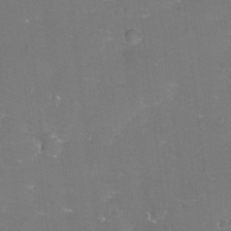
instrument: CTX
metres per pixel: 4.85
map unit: eHh
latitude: -11.4266
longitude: -61.9528
